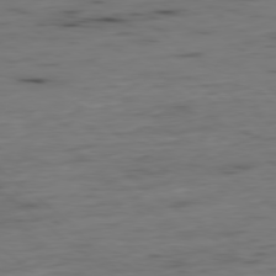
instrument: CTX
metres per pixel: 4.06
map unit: Hpe
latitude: -79.3509
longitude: 13.0487
